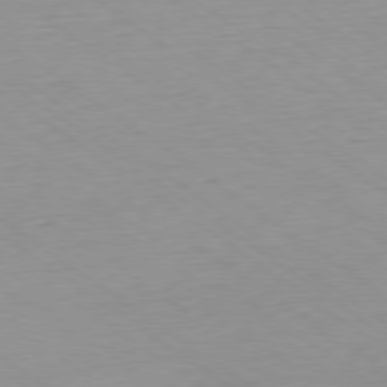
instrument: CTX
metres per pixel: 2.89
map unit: Ap
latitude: -79.5210
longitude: -55.6694
